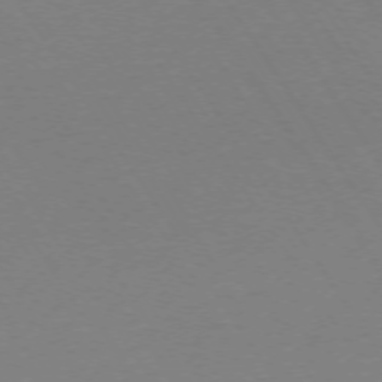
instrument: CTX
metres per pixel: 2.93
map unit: Ap
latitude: -73.6722
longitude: -72.3090
